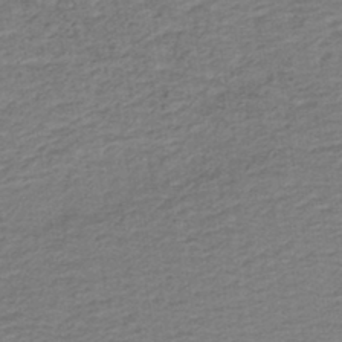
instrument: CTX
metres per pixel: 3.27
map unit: lHb
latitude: -41.4454
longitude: 53.2187
